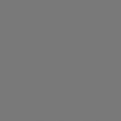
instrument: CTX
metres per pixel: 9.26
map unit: Hpe
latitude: 76.6679
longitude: -137.1026
